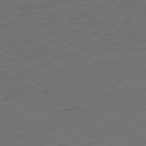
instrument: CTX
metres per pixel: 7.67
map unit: Ap
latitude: -82.0472
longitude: -77.2537
